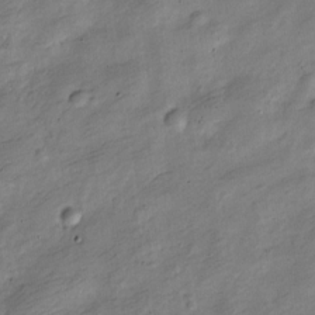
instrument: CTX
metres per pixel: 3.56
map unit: Nve
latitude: -25.1242
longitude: 106.2929
